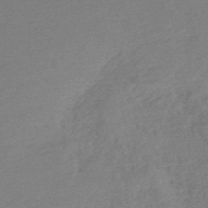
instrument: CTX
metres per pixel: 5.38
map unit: HNb
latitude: -47.8044
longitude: 60.2173
